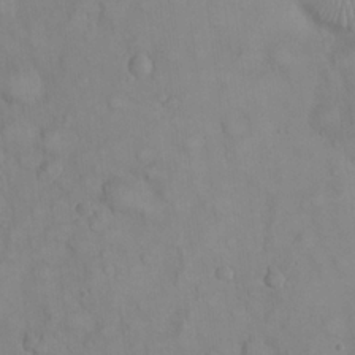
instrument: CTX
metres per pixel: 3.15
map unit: eHh
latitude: 22.4790
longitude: -59.4238
